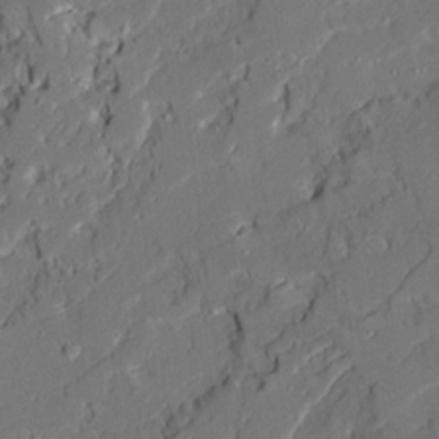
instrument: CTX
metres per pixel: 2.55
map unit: Ave
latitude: 20.6113
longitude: -128.3845
